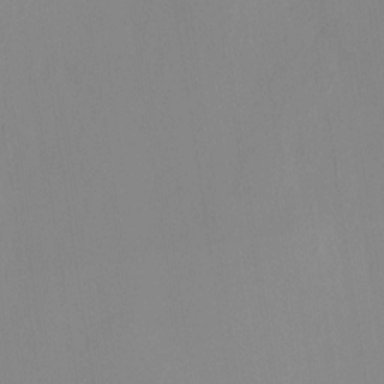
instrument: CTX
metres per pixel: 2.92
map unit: HNhu
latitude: 7.5371
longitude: 12.8408
